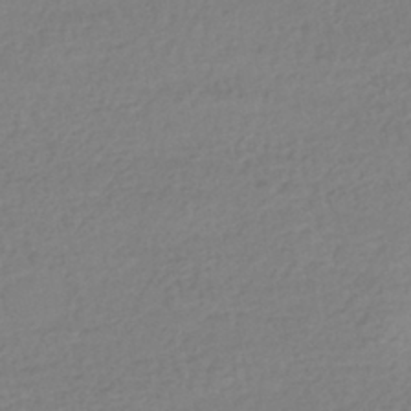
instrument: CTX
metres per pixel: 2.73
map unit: HNhu
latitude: -42.6518
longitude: 97.3699
